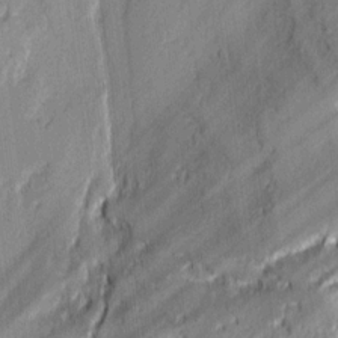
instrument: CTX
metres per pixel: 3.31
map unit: lAvf
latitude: -0.5007
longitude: -108.0633
